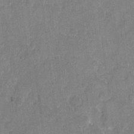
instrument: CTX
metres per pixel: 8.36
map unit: eHh
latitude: 9.8017
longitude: -64.6301
